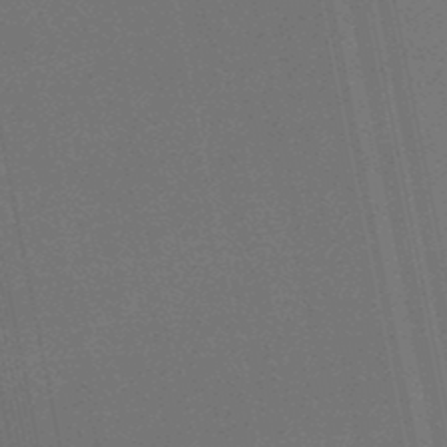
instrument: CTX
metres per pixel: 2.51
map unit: lHb
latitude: -48.7463
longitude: 68.8785
